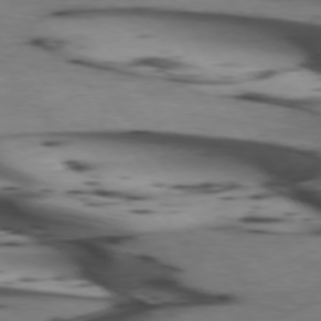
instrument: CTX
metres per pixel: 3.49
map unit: lApd
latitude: 74.3278
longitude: -64.4223
